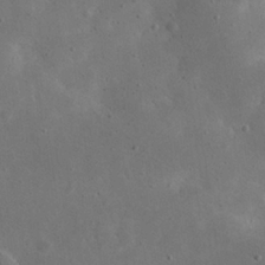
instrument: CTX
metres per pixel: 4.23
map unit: eHh
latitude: 24.2333
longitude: -67.6693
